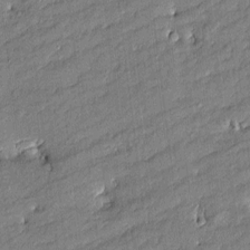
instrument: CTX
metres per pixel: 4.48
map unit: Htu
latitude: -8.2739
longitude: 177.0864
